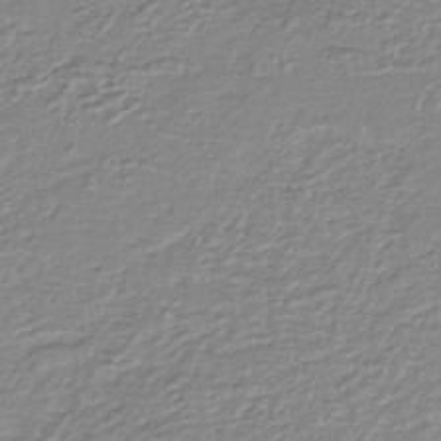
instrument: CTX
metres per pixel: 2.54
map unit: lHb
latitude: -40.2172
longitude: 61.2754
